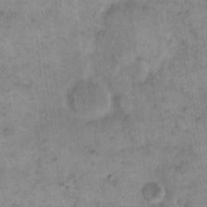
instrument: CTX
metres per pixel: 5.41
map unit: eHh
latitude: 14.7625
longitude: -66.6868
